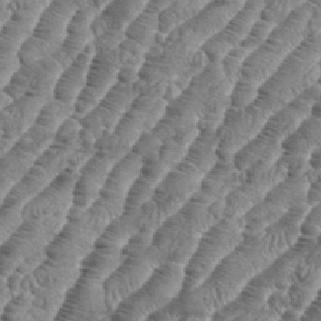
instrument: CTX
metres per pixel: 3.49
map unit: eHh
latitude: 36.4601
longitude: -137.0270
